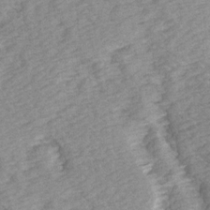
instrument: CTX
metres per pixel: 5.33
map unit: Ave
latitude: 14.5168
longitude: -103.9906
